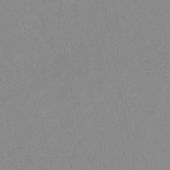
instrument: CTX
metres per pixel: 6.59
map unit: lHb
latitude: -48.2740
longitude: 80.8975
